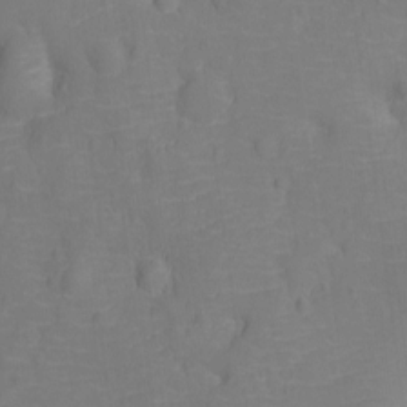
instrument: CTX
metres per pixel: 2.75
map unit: Nhu
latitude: -13.0298
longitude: -24.5356
